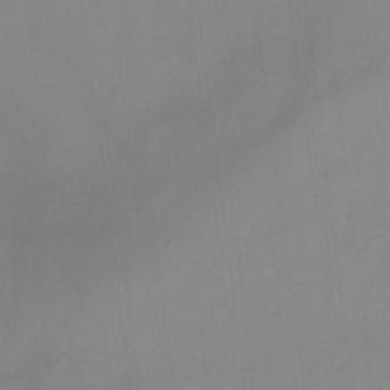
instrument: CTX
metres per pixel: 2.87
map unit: HNhu
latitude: -2.0661
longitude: -7.4237
